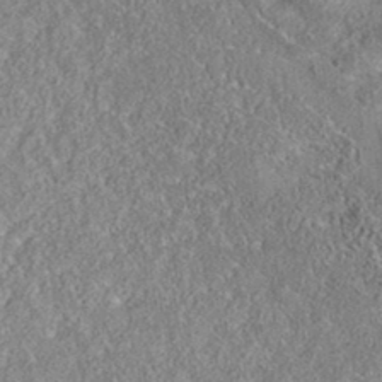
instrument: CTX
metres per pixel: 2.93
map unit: eAb
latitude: 35.9528
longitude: 106.8408
